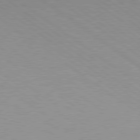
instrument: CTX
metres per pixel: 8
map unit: Hpe
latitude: 78.8569
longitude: -151.7260
